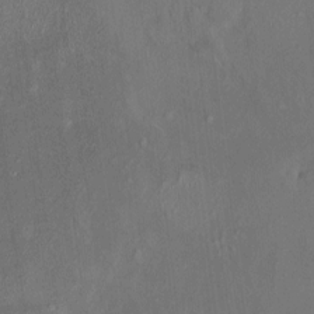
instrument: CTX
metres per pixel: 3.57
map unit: HNhu
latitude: 6.1011
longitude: 3.4454
